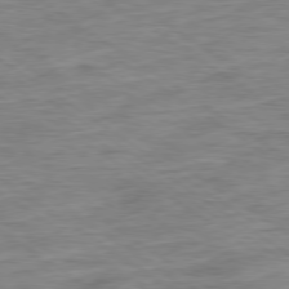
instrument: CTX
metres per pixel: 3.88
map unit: Ap
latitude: -79.5966
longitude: -48.8380
